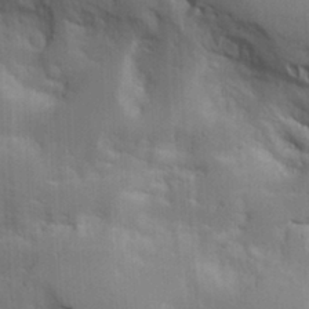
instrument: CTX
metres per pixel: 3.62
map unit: lAa
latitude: 18.1766
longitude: -139.2348
